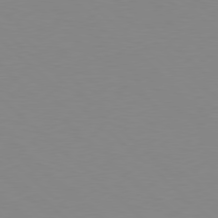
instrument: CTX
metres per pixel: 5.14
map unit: Hpe
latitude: 78.4223
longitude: -164.8380
